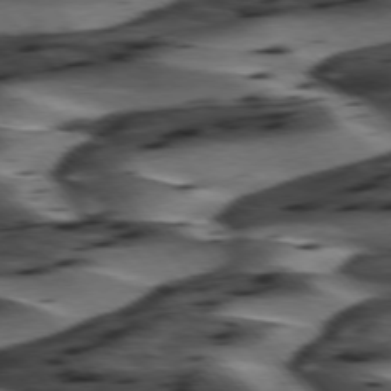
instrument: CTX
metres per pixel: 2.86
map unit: lApd
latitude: 75.4615
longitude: -72.6302
